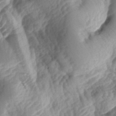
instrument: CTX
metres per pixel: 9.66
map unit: lAa
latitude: -4.5384
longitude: -126.9514
